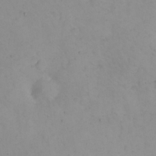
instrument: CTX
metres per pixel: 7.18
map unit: eHh
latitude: 24.5545
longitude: -63.8584
